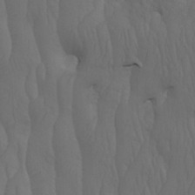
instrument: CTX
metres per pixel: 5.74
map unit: Htu
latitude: -3.8611
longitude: -73.4427
